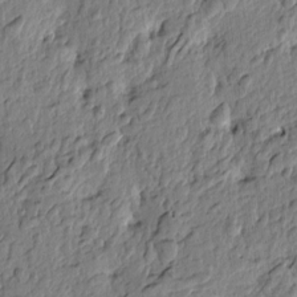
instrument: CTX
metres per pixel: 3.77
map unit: Htu
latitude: -3.1809
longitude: 179.1053
